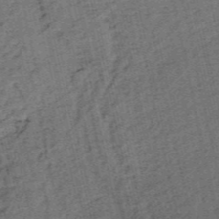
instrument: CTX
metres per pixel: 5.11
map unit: HNb
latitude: -54.2173
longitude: -47.2537
